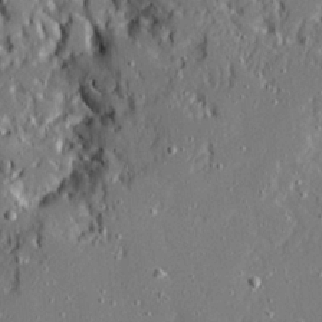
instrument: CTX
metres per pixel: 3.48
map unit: Ave
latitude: 20.6869
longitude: -128.1578
